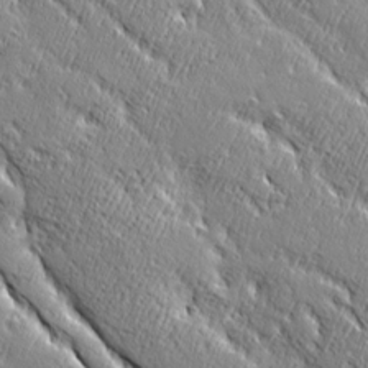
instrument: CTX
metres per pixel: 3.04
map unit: Ave
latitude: 20.7058
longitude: -135.8394
